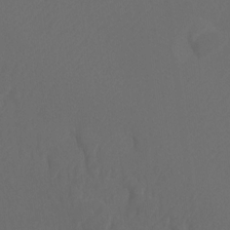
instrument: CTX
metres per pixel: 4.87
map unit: Htu
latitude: -11.8800
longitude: -70.8947
